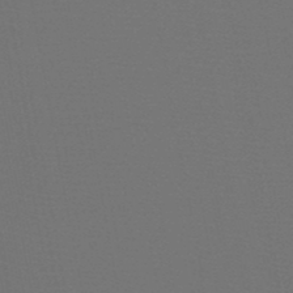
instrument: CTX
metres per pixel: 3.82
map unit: HNb
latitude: -47.9178
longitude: -43.0270
